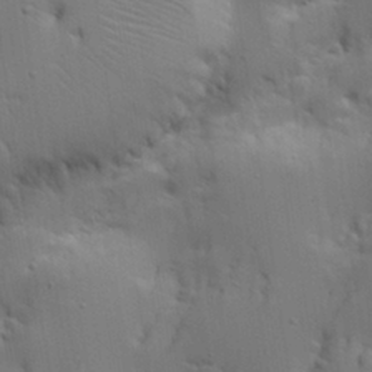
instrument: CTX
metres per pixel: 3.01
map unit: Aa
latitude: 21.3860
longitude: -124.1200
